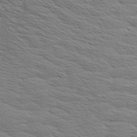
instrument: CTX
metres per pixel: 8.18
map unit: Aa
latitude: 9.0459
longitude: -135.6127
